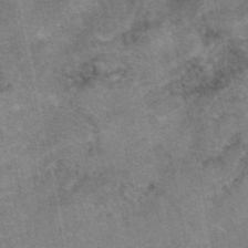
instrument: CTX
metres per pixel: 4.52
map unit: eAb
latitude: 47.8017
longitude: 103.4266
